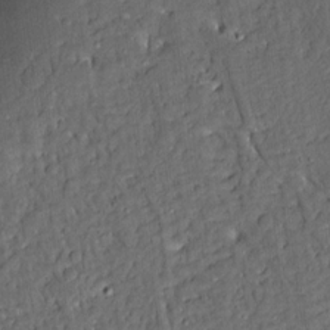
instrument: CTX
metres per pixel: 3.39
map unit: Aa
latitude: 13.2537
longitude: -139.6505
